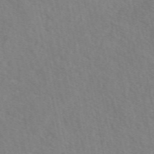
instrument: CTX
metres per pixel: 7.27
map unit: eAb
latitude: 50.6679
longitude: 111.1053
